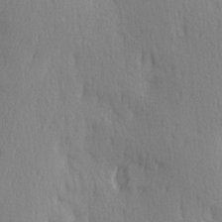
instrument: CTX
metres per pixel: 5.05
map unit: Ave
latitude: 3.0458
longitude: -112.1767
